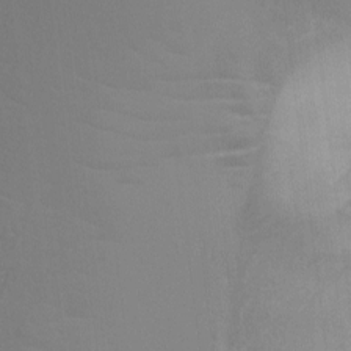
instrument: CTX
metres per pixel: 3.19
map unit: Ht
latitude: -0.0850
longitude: -32.5168
